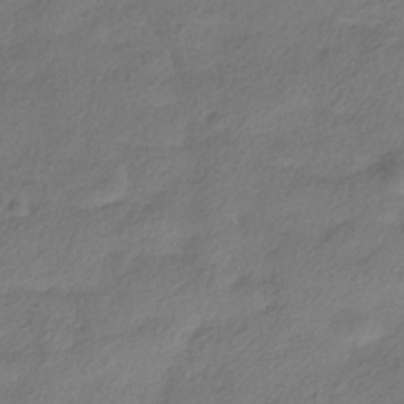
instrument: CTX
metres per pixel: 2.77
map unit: HNhu
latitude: -39.4644
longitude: 101.9745
